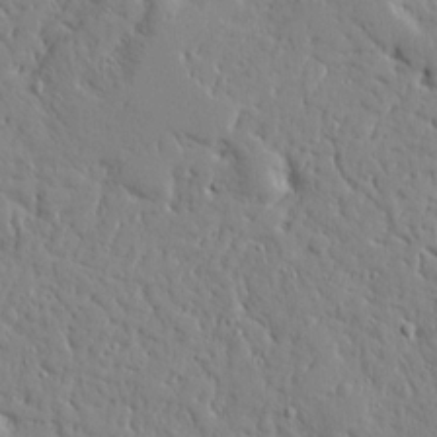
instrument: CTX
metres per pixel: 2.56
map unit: Ave
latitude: 16.2145
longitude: -141.0080
